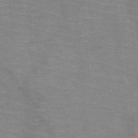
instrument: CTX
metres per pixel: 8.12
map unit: HNb
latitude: -47.1809
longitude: -46.0444
